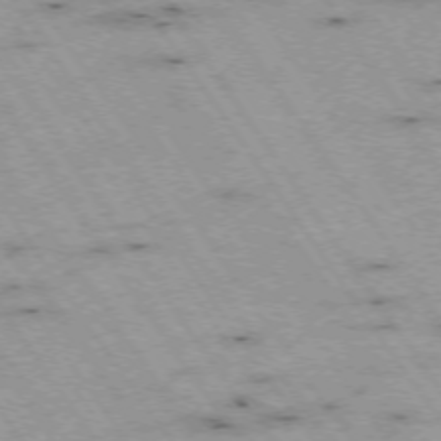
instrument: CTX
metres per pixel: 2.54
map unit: Hpe
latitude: -74.2740
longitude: 1.9179
